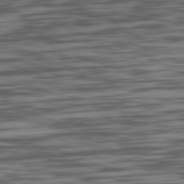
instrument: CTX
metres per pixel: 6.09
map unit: Ap
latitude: -80.5196
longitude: -63.1026
